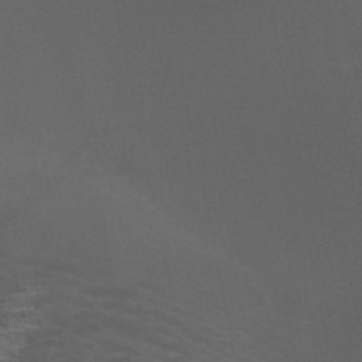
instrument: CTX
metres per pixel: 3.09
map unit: HNb
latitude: -50.9164
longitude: -42.1578
